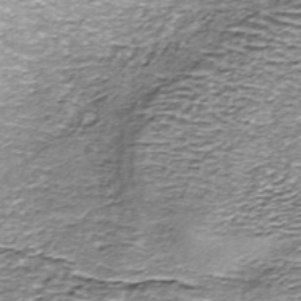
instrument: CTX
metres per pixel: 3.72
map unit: ANa
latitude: -44.6707
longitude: 105.6910
